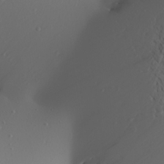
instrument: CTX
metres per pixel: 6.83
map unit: Aa
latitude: 21.7828
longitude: -146.8002
